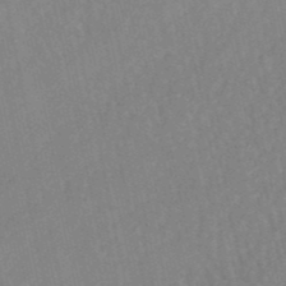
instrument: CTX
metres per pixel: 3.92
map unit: lHb
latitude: -48.9164
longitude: 72.8219
